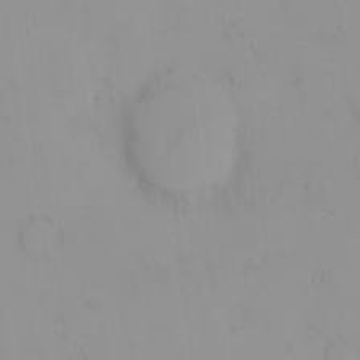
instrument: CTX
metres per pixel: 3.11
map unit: eHh
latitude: -1.4266
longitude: 20.0850
